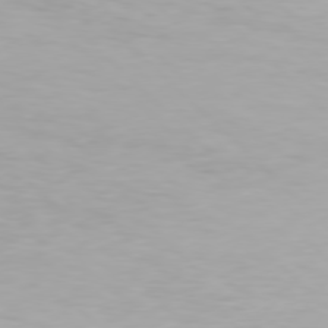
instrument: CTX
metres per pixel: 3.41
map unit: Hpe
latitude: 77.7071
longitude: -133.8961
